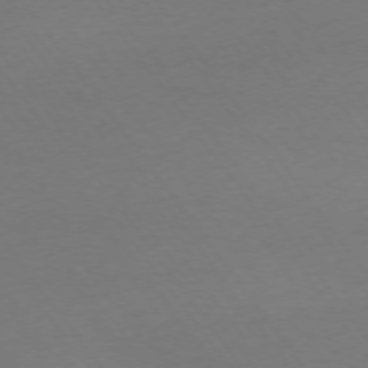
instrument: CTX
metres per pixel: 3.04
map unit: Ap
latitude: -74.2740
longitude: -72.4412
